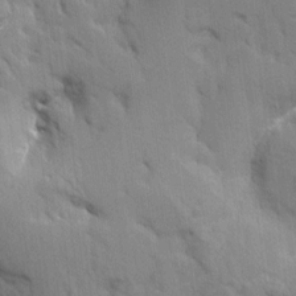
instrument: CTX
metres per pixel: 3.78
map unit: Aa
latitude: 8.4979
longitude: -142.1956
